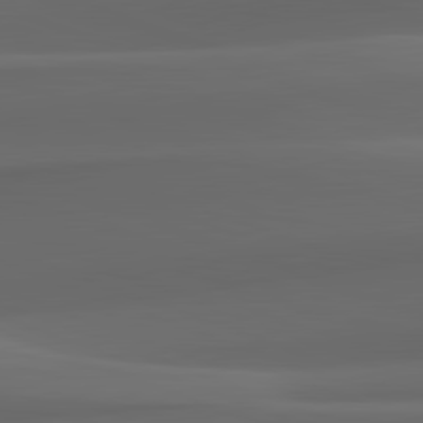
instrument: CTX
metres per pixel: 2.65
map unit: lApd
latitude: 82.4412
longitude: 142.8785
